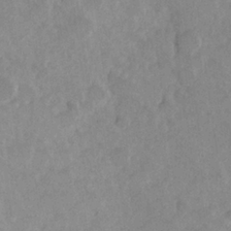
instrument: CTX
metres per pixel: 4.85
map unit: Hve
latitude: 25.0647
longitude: 145.1053
